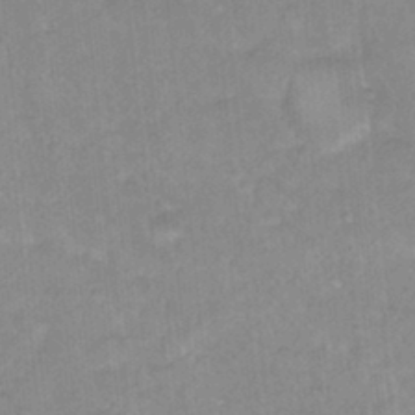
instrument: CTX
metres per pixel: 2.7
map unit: Hto
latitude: 16.0444
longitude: -34.9135
